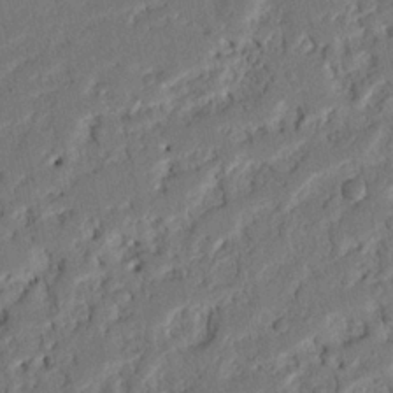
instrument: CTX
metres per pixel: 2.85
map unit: Nhu
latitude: 20.4412
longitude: -78.6491
